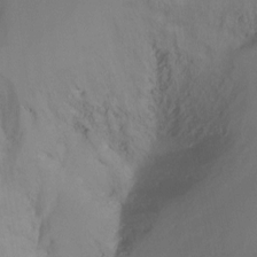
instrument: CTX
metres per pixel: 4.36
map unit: Nhu
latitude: -8.5574
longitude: -49.5371
